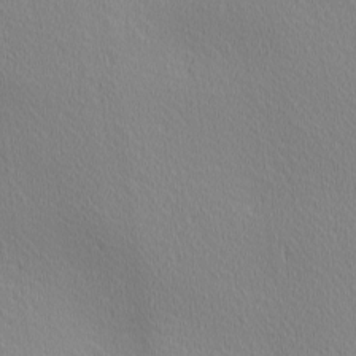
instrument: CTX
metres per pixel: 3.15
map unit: Ave
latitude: 3.2915
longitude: -115.0647
